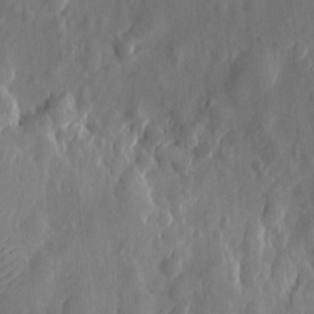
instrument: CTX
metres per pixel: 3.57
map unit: eHh
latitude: 7.4993
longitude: -72.9703
